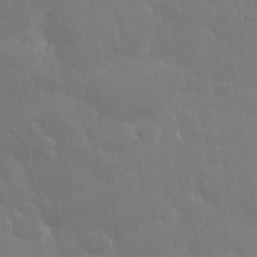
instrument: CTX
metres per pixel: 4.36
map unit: eHh
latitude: 35.7071
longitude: -58.8002
